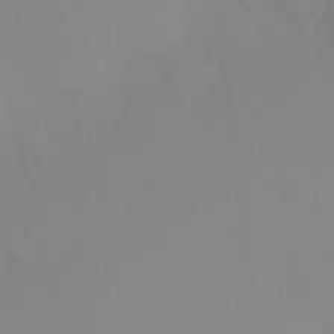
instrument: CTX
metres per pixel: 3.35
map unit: Ht
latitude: -8.1417
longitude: -31.0648
